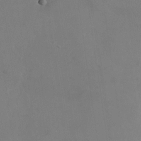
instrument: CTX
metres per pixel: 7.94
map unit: Nhu
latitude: -24.8030
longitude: -70.4412
